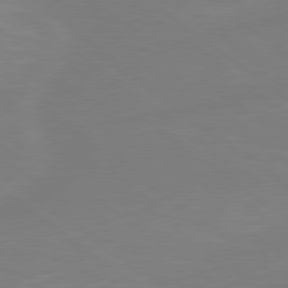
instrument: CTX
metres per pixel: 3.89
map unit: Hpe
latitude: 79.1214
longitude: -148.6868
